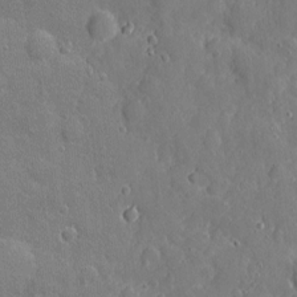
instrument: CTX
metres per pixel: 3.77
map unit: eHh
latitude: 3.7638
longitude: -75.1025
